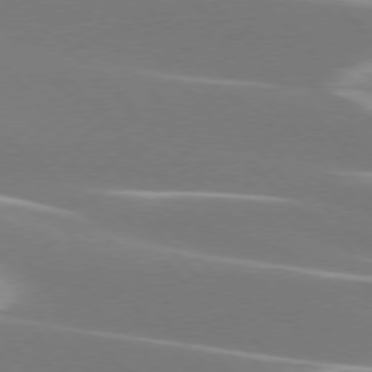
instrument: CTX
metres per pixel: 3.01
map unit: lApd
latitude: 75.8772
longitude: -63.7639
